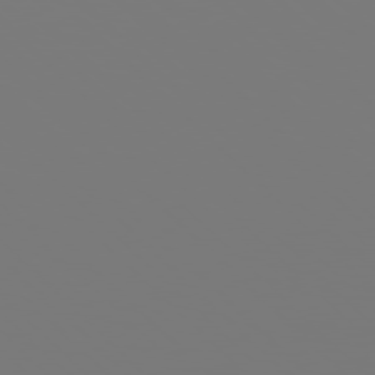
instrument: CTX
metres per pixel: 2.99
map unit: Hpe
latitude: 77.2915
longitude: -136.8947
